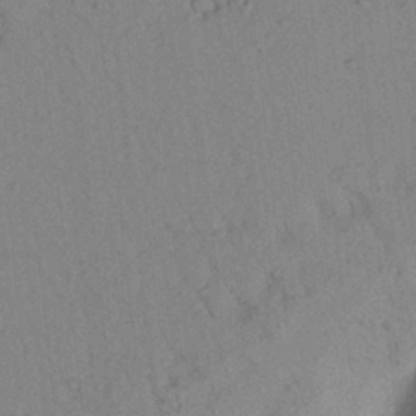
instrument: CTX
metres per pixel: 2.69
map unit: Aa
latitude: 23.2537
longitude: -147.9528
